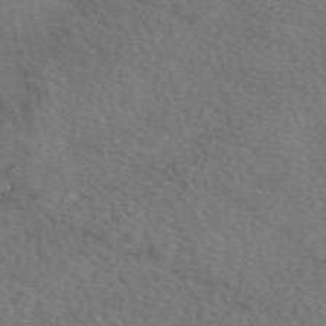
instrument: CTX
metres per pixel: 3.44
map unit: eAb
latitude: 49.7261
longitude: 113.3321
